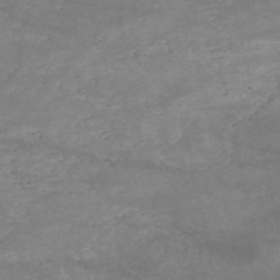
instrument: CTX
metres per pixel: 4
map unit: HNb
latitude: -53.4265
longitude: -41.4993
